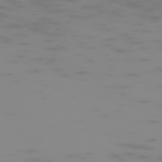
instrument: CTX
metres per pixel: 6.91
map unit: Hpe
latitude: -74.6141
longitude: 5.9556
